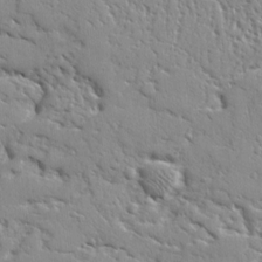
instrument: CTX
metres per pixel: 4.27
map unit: Ave
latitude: 16.6679
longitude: -129.5560
